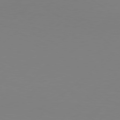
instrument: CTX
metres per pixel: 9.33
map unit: Hpe
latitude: 78.1200
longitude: -127.2348
